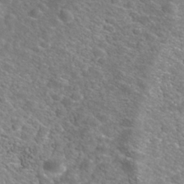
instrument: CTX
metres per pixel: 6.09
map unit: Nhe
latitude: -41.0108
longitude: -99.9717
